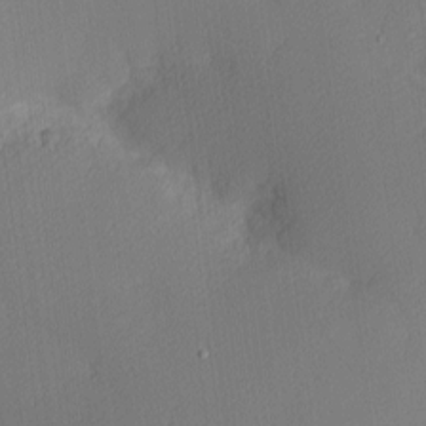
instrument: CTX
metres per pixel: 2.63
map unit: Nhu
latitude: 2.1011
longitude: -75.9717
